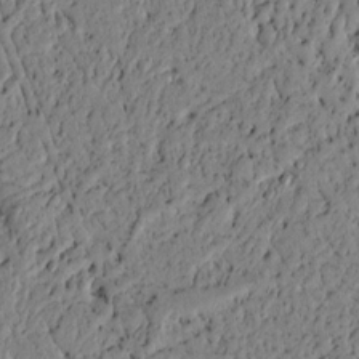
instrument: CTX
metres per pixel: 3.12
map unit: lAvf
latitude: 5.0647
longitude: 165.1243
